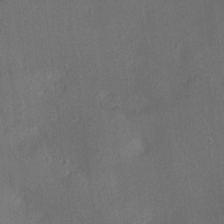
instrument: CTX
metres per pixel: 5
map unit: Ht
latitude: -3.5021
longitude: -15.7261
